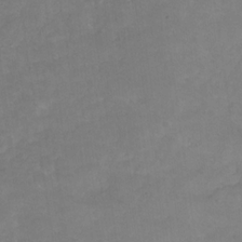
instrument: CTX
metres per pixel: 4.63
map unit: HNhu
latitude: -28.2173
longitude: 75.4266
